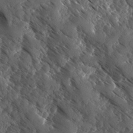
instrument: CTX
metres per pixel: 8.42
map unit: Ave
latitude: -10.4629
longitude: -118.7246
